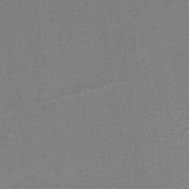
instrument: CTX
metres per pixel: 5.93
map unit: lHb
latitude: -38.4440
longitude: 59.1620
